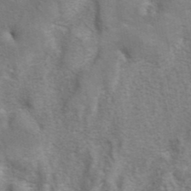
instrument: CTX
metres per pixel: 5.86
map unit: eAb
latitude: 41.2536
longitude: 105.7666
